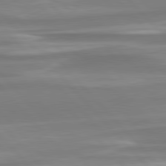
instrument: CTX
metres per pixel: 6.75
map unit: lApd
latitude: 79.9906
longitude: -114.5734
